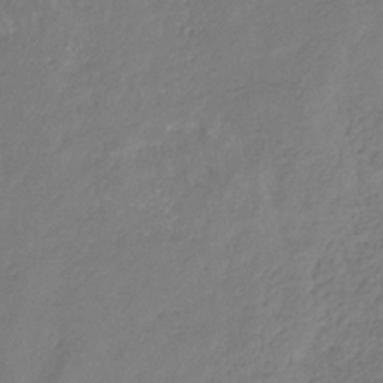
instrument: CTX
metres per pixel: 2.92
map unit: eHb
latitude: -30.1794
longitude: 70.9164
